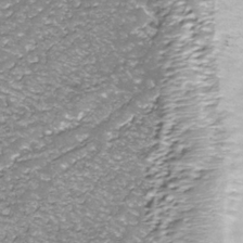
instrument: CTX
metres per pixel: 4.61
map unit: Nhu
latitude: -38.8408
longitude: -82.2711
